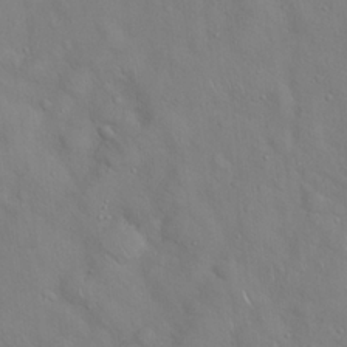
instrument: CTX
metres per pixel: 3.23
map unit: Hto
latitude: 18.5545
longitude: -53.5749
